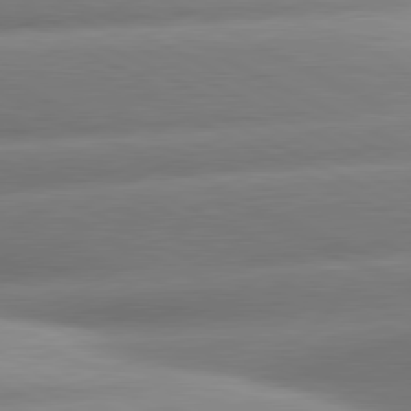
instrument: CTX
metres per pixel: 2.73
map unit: lApd
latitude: 80.8002
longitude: -158.9136
